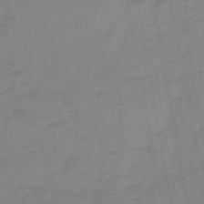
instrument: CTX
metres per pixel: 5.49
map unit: lHb
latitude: -45.1242
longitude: 79.7666
